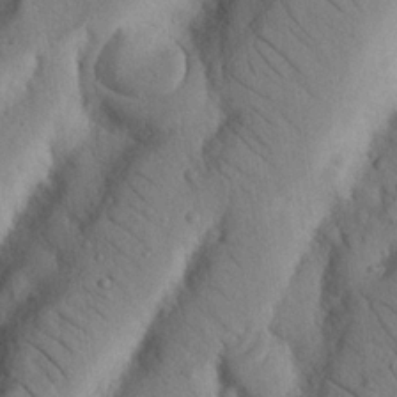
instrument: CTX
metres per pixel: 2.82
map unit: Nhu
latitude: 21.1214
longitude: -76.3089
